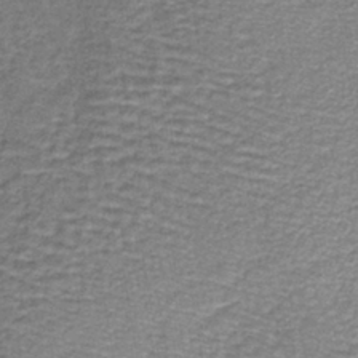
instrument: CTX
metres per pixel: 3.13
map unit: lHb
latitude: -40.2550
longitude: 62.0472
